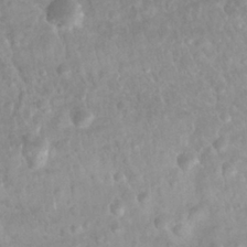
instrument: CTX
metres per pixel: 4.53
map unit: Nhu
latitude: 26.9892
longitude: -62.7436
